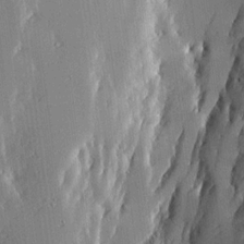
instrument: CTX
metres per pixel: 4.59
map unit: Aa
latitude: 17.8583
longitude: -142.5924
